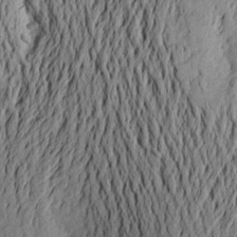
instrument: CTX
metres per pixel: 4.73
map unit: Aa
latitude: 23.7827
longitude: -150.2711
